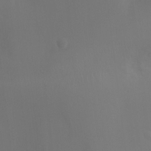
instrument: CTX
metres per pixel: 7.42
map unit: Ht
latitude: -4.8030
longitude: -24.7246
